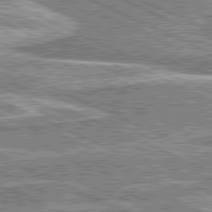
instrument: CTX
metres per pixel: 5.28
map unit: lApd
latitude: 81.0647
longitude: 169.1431
